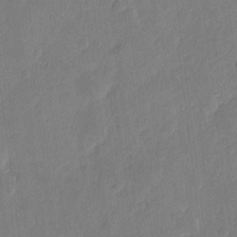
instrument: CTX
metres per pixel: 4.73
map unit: eHh
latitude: 4.7813
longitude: -72.4790
